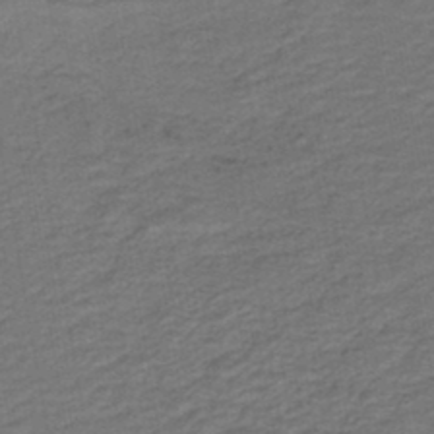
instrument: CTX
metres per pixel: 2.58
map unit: HNb
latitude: -43.8800
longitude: 51.6722
